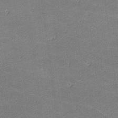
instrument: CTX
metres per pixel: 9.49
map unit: lHvf
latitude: -11.8989
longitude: -103.9906
